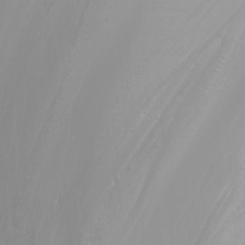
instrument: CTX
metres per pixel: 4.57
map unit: Nhu
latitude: -6.0850
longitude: -89.4238
